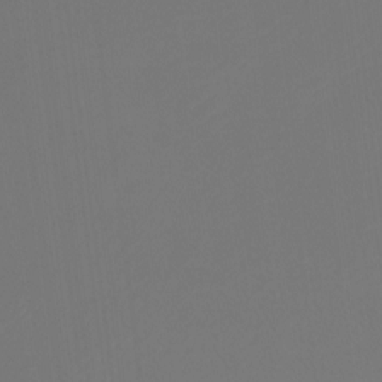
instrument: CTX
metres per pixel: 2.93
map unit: Htu
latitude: -13.6911
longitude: -48.5168
